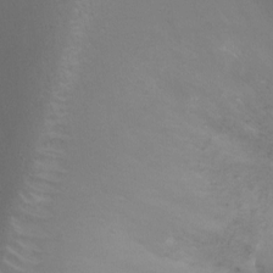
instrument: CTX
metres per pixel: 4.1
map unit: Ht
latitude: -7.4454
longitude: -20.6869
